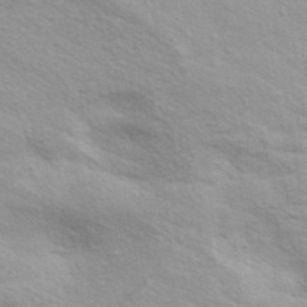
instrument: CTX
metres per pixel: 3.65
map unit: ANa
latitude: 36.5546
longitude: 13.0298
